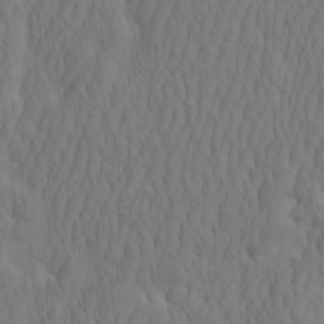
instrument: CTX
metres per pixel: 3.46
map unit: eHh
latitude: -2.2550
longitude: 15.6533
